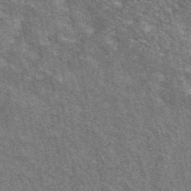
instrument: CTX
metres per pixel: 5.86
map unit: eAb
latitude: 48.8569
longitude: 116.6707
